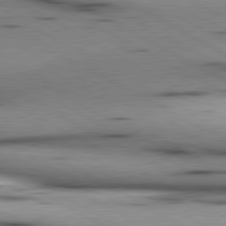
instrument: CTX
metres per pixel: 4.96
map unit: lApd
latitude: 80.4979
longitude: 157.3132
